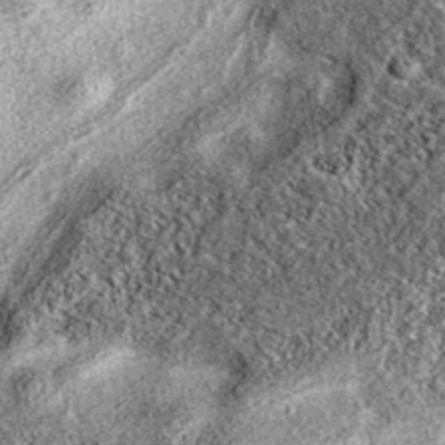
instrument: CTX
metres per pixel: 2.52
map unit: eAb
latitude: 38.0633
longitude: 106.0850
